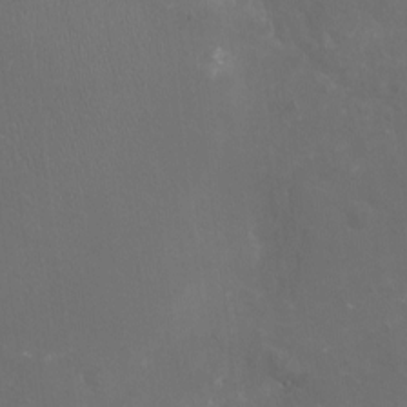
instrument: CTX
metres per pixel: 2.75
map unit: Nhu
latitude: -15.8612
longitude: -58.0444
